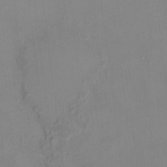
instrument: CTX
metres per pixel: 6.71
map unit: HNhu
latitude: 5.4615
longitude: 9.8422
